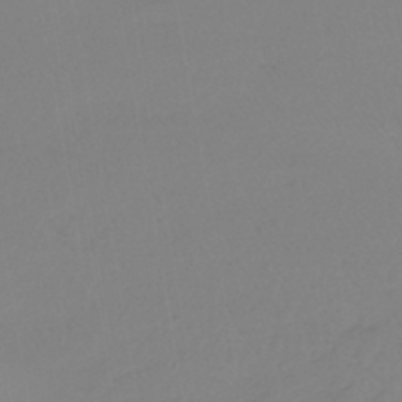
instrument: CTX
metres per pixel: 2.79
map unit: lHb
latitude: -42.0849
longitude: 59.5399
